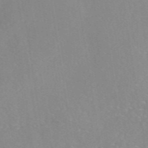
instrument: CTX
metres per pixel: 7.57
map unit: eAb
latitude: 46.2712
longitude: 111.3509
